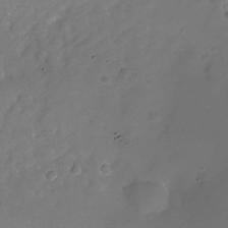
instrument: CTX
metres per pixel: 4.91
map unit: Nhu
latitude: -26.2928
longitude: -72.7247
